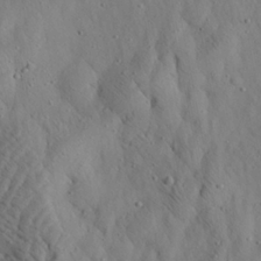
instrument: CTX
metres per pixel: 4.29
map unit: Aa
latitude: 22.8002
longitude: -142.4790
